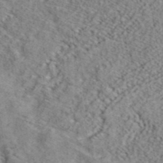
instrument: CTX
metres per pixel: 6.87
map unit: ANa
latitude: 40.1577
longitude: 20.1416
